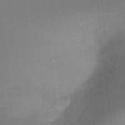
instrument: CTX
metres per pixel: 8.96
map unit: Ht
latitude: -11.9178
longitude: -46.4601
